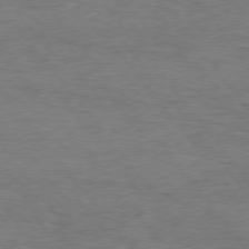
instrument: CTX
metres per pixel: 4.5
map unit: Hpe
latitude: 75.4238
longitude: -151.2726
